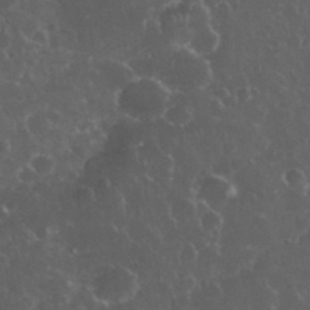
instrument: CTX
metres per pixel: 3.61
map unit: eHh
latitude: 33.7261
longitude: -61.7260
